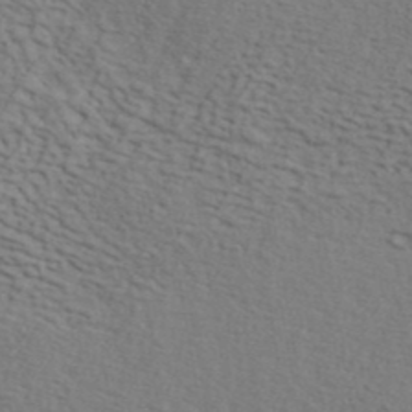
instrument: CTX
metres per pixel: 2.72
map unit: ANa
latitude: 42.1578
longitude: 55.7478
